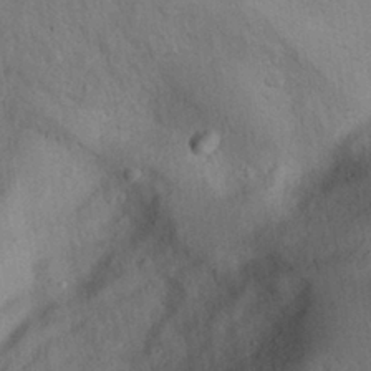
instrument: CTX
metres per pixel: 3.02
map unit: Aa
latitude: 29.1592
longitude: -145.6694
